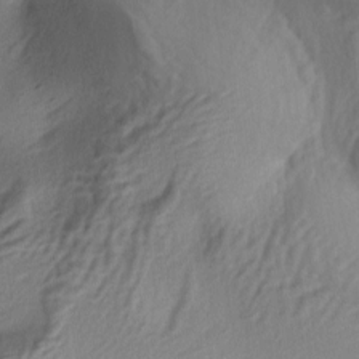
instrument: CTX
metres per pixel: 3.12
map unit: lAa
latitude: -5.3698
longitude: -123.4993
